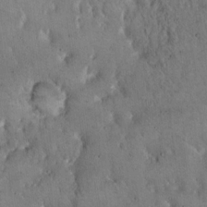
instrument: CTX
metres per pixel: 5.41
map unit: Hto
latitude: 15.9528
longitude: -59.4238
